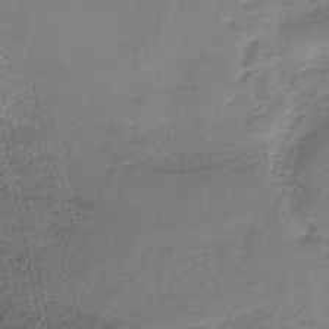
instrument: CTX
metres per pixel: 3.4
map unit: HNb
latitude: -35.9178
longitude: 56.4440
